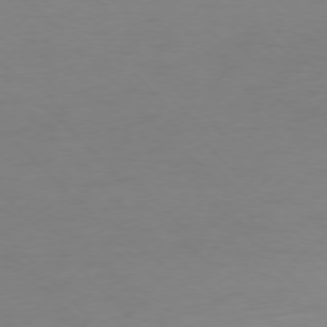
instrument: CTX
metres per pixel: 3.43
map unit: Ap
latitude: -77.1242
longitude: -71.3859
